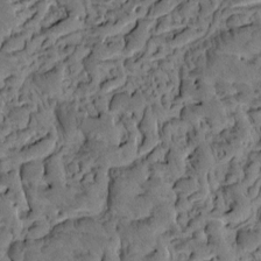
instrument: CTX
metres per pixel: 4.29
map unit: eHh
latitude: -1.1054
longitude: 16.7464
